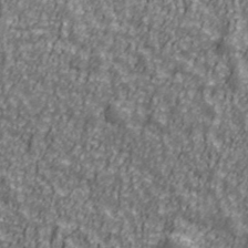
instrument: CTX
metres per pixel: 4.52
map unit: Ave
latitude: 41.8205
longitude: -113.2915
